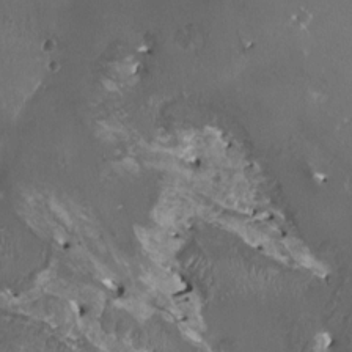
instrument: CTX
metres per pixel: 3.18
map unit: HNhu
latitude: 0.8002
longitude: 5.8800
